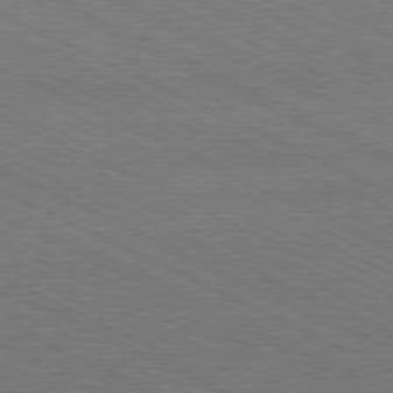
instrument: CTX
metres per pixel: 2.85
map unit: Hpe
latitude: -81.6533
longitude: 18.0850
